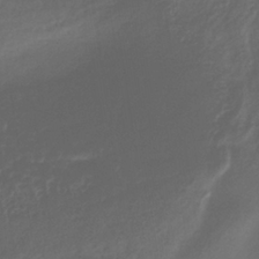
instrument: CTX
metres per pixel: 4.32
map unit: lHb
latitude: -34.4062
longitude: 64.3684
